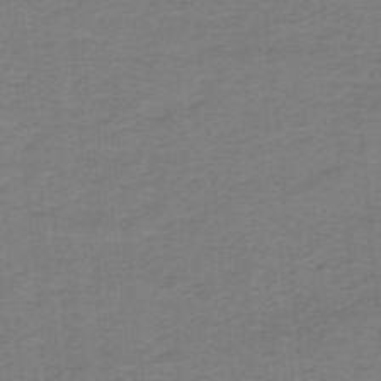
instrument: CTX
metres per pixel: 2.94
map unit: lHb
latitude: -41.4076
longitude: 54.1984
